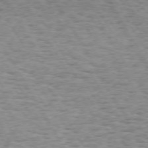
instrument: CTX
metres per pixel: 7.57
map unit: Hpe
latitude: 72.6113
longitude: -129.7827
